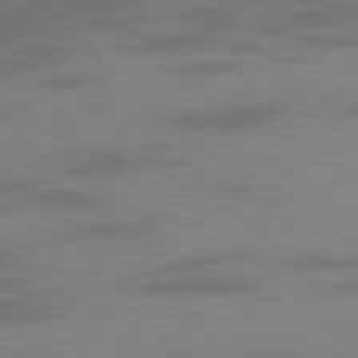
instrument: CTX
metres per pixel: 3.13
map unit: Ap
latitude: -78.9163
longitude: -70.2900
